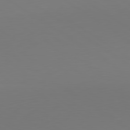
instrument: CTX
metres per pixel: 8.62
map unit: lApd
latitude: 80.5924
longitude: 152.1794
